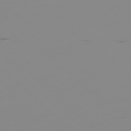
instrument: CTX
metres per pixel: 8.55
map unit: Ap
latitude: -78.0661
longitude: -63.2159
